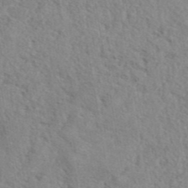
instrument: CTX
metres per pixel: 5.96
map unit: eAb
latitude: 42.6680
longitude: 113.3699
